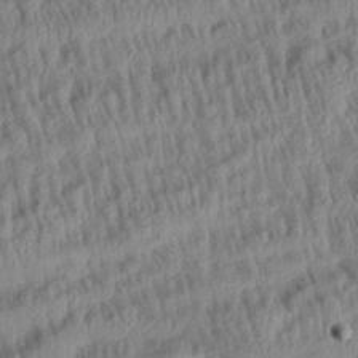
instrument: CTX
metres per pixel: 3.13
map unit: Aa
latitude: 28.9702
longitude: -137.6505
